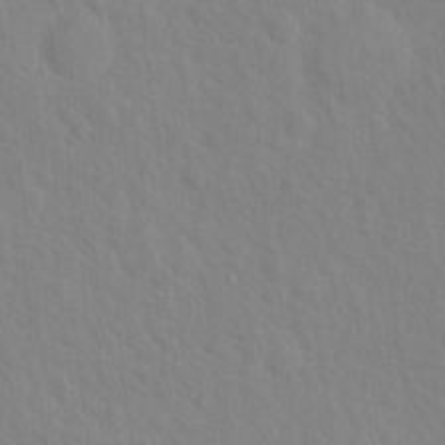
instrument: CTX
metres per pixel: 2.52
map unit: Hto
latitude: 18.3089
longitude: -39.6883
